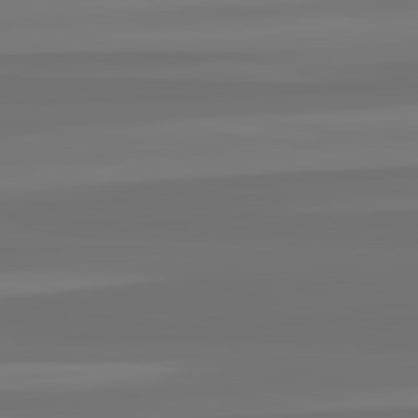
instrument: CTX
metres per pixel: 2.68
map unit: lApd
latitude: 82.5545
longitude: -177.2537
